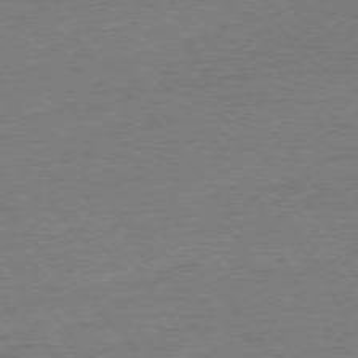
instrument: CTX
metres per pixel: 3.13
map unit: Ap
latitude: -76.8408
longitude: -95.6505
